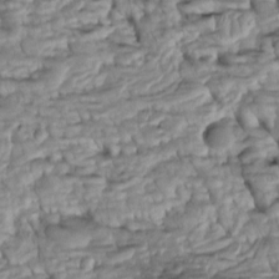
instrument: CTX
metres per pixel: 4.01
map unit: Htu
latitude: -5.5021
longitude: 154.3684
